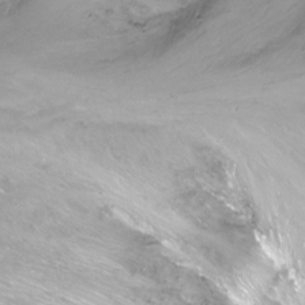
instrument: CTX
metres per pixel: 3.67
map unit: Nhu
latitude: -12.8030
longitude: -60.2144
